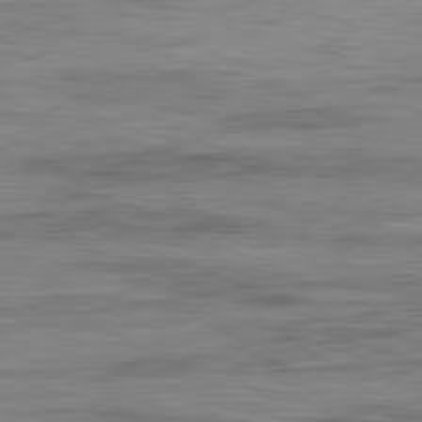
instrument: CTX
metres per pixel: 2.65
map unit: Ap
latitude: -82.1228
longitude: -79.4805
